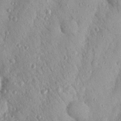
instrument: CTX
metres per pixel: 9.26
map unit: Nhu
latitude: 19.4048
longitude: -77.5182
